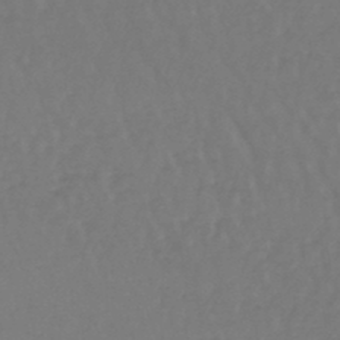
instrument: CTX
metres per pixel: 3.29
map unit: lHb
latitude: -45.3888
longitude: 68.8408
